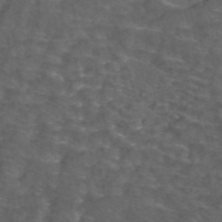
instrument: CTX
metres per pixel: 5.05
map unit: ANa
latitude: 44.2900
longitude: 24.5951
